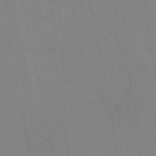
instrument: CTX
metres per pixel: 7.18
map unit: HNb
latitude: -53.0864
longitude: -47.4994
